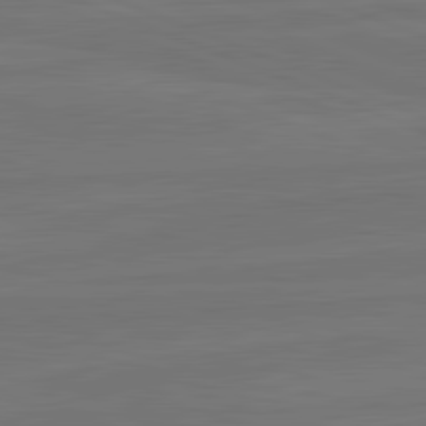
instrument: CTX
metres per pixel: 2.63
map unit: lApd
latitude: 82.2711
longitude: -179.1215
